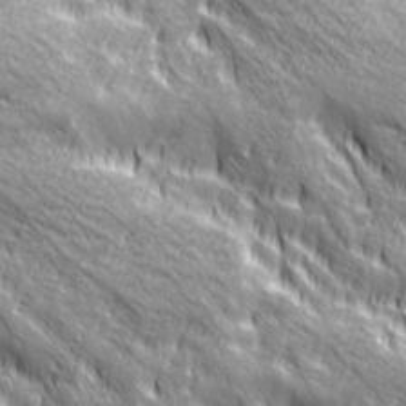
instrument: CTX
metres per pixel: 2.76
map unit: Ave
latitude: 20.5735
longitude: -134.7624
